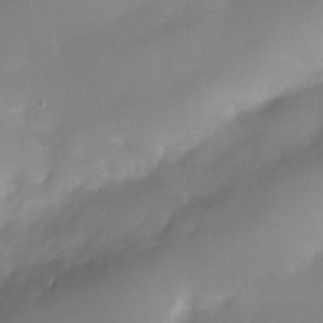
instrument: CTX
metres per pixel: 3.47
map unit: HNhu
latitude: -23.5777
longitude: 50.7652
